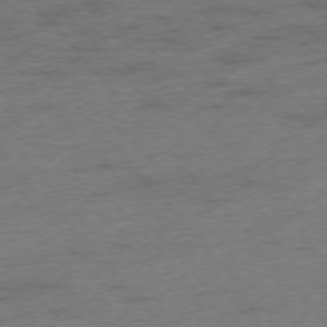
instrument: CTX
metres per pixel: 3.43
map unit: Hpe
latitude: -76.2739
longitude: -11.6694
